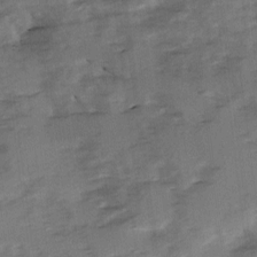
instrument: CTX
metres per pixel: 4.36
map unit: Ave
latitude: 1.1970
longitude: -110.5546
